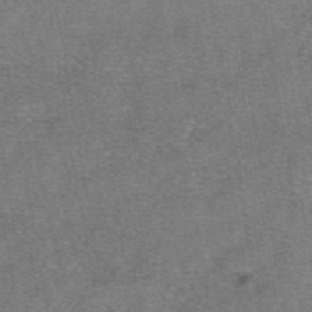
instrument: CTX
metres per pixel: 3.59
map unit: eAb
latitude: 47.2726
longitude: 102.7652
